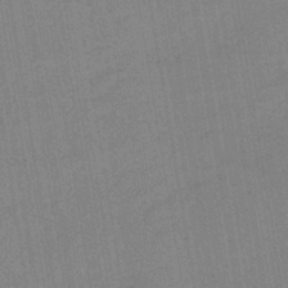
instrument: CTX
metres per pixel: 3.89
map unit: lHb
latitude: -41.1998
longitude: 60.6141
